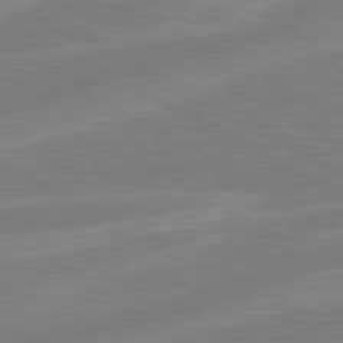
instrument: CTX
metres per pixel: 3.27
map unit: lApd
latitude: 81.0458
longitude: -168.4034
